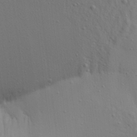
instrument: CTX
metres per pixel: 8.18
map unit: Aa
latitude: 20.9136
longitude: -142.5357
